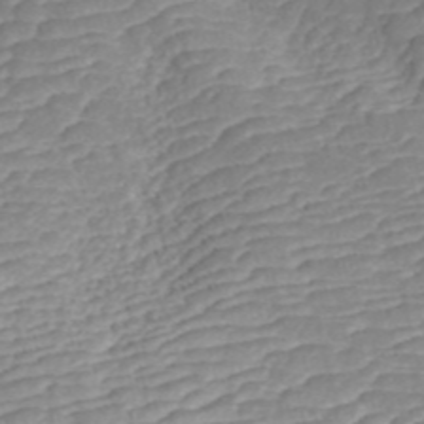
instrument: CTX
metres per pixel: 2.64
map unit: ANa
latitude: 44.0822
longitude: 37.4832
